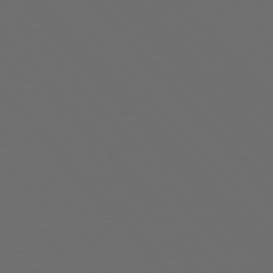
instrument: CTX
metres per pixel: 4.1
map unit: Hpe
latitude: 76.5356
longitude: -168.3467
